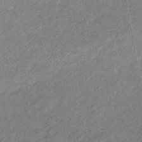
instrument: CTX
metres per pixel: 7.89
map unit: eHb
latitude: -44.4818
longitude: 89.1620
